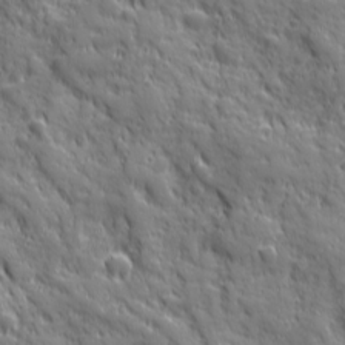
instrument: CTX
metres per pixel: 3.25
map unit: Ave
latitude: 19.6505
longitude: -133.0836
